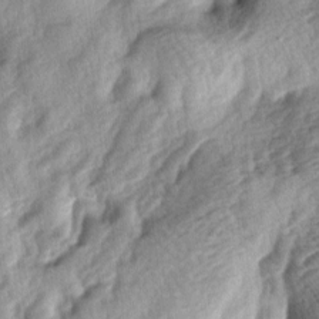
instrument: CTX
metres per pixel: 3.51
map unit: lAa
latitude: -4.4440
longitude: -124.7246
